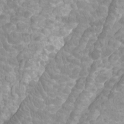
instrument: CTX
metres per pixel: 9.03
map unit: Ht
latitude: -4.2361
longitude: -18.5734
